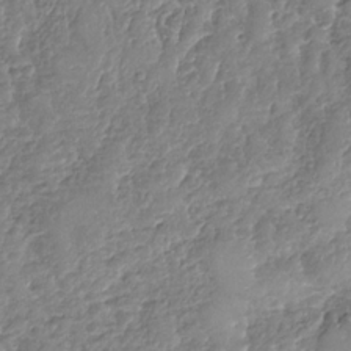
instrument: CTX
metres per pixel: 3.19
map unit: Nhu
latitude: -30.9730
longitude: -59.8394
